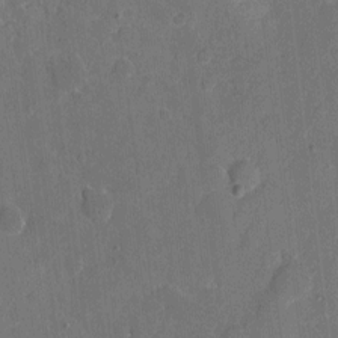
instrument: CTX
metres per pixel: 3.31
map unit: eHh
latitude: 5.1592
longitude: -66.9135
